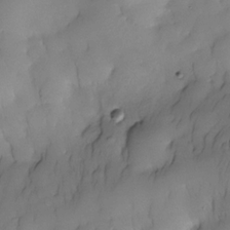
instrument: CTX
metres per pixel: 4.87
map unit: Nhe
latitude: -30.5385
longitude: -139.5182
